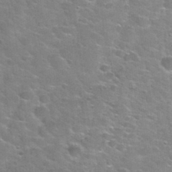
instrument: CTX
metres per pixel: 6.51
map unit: Nhu
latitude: 31.6883
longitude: -50.1388
